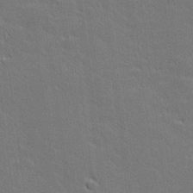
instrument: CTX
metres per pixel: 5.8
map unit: lHvf
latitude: 26.6302
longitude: 142.5195
